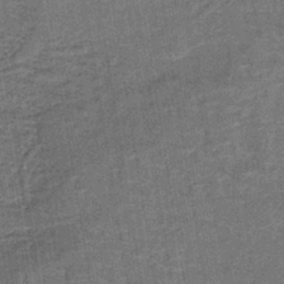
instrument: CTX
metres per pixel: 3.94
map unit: lHb
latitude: -40.6140
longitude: 56.4818
